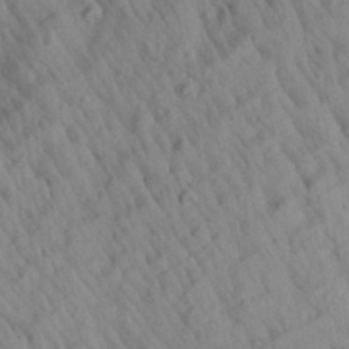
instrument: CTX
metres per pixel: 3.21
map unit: Aa
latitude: 27.3671
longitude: -141.9906
